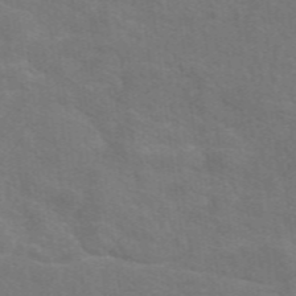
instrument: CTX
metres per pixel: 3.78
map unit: eAb
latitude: 50.4601
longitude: 113.2187
